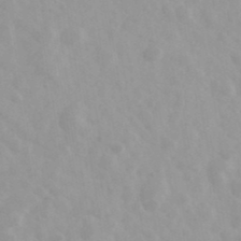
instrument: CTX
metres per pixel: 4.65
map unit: Ave
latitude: 39.8961
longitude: -106.4412
